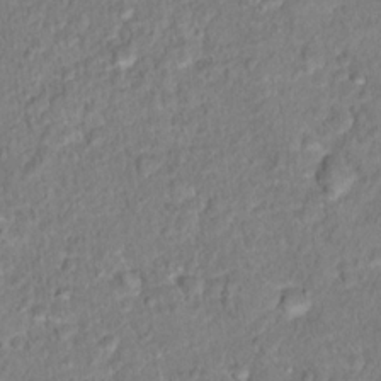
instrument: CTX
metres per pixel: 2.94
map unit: Hto
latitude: 16.6491
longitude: -40.1577
